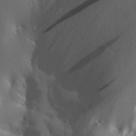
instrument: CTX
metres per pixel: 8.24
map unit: Aa
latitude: 29.7072
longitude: -133.1781
